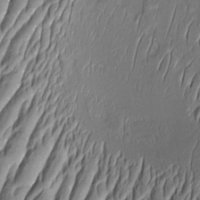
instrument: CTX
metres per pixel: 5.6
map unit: Aa
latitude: 9.1214
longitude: -131.8395
